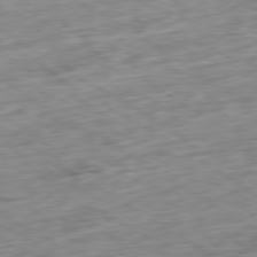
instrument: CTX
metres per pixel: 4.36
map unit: Ap
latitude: -79.9745
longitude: -90.5735
